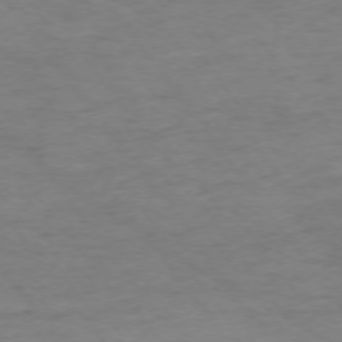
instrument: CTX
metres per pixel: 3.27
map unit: Ap
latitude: -74.8975
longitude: -84.9703
